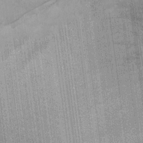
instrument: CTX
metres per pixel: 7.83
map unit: Ave
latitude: 15.5749
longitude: -138.4790
